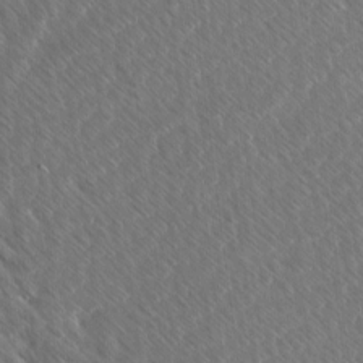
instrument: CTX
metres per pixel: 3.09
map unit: Ave
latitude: 8.2523
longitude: -106.3845
